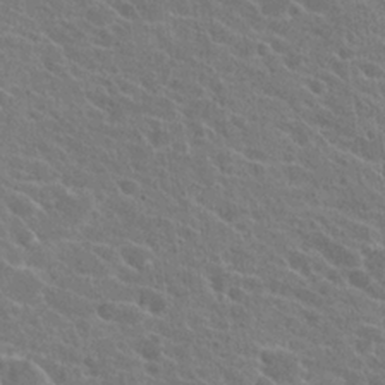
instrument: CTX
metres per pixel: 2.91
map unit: Hto
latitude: 22.6868
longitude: -38.7624
